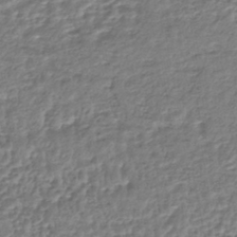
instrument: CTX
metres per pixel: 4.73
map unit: HNhu
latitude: -44.0094
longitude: 104.8786
